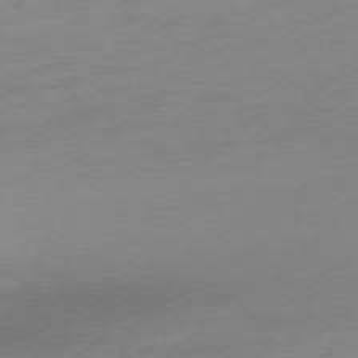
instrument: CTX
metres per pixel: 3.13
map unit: Ap
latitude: -77.1431
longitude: -68.4034
